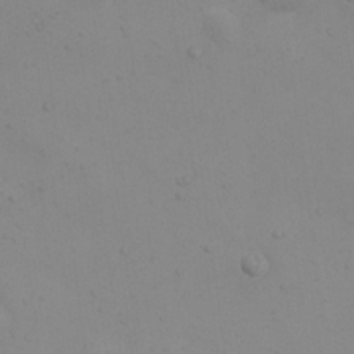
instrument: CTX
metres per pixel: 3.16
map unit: eHh
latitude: 22.2711
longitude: -65.3482
